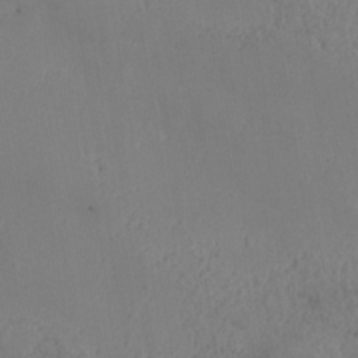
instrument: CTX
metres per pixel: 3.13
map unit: Nhe
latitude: -36.7463
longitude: 139.0865
